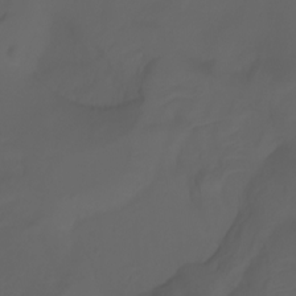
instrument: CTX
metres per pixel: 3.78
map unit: Ht
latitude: -3.4265
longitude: -61.5560
